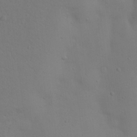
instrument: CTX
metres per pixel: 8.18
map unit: Nhu
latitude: 19.5749
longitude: -73.6883
